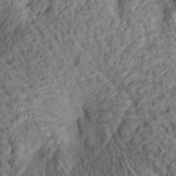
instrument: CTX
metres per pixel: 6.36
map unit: lAa
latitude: 5.0458
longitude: -116.7813
